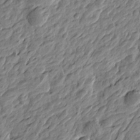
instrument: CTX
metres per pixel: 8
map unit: Htu
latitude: -3.5588
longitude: 179.9556
